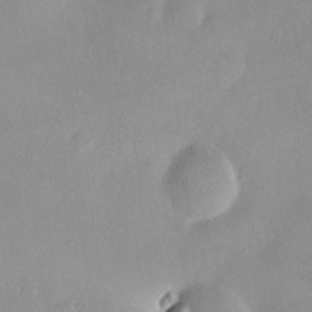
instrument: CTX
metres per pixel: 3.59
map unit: HNhu
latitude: 5.9528
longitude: 7.9178
